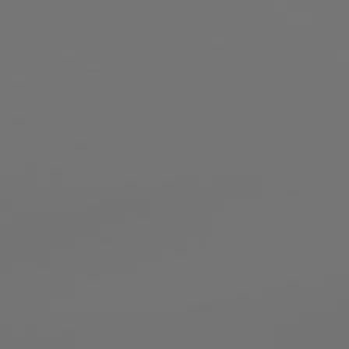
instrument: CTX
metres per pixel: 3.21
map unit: Hpe
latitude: 78.2901
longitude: 173.8422
